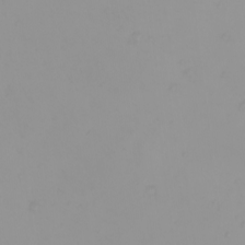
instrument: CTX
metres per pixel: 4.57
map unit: eHh
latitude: -1.5399
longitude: 19.5588
